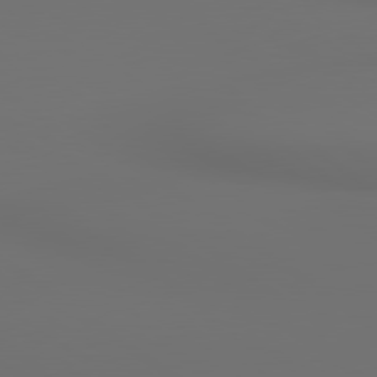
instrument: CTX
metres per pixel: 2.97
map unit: lApd
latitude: 79.8773
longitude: 165.1243
